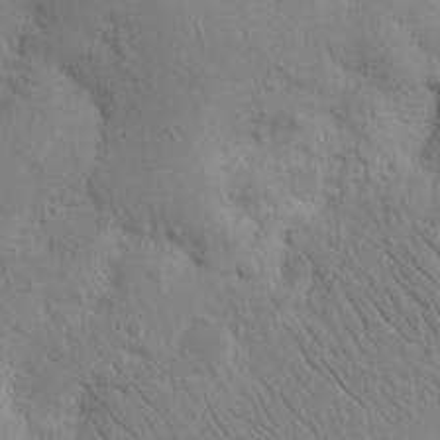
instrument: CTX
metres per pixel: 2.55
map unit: Nhu
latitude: 15.8962
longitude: -74.8569
